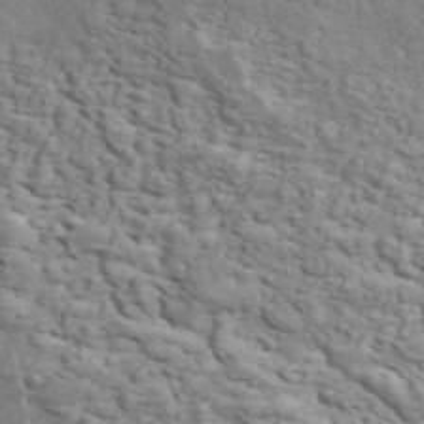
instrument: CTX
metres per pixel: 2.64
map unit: ANa
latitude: 49.2159
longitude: -82.0255
